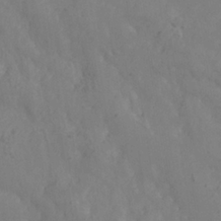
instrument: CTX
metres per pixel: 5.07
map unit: Nhe
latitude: -37.3320
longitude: 139.4077
